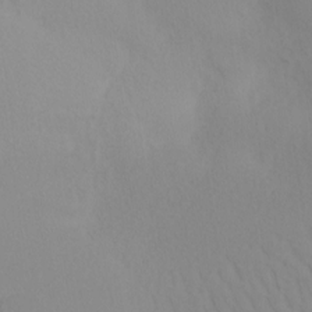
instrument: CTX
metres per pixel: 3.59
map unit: Nhu
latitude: -8.7463
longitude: -94.9892
